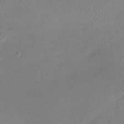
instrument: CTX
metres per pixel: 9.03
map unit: Htu
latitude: -13.8234
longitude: -45.3670
